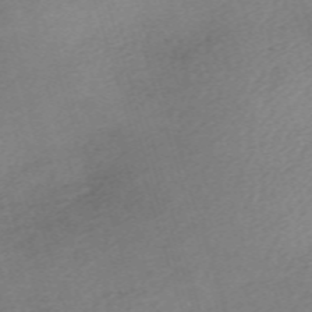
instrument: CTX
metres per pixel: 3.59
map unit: eHh
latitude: -62.0850
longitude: 53.5210
